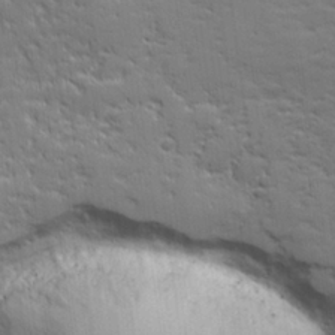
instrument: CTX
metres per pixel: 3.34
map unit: lHvf
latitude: 26.3467
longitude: 141.9367
